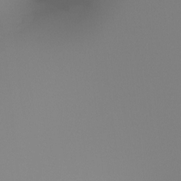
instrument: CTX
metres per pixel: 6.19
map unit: Ht
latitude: -16.3118
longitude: -49.1970
